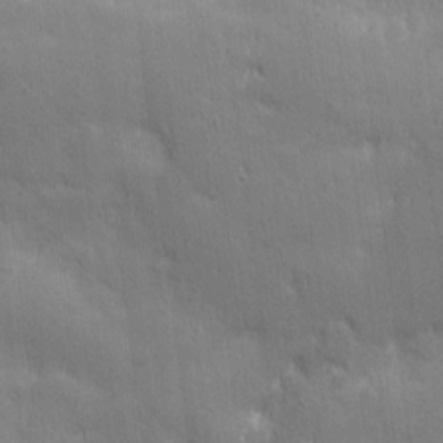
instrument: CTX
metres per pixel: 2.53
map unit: Nhu
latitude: 3.2915
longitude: -75.1781
